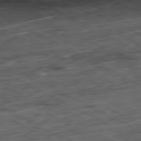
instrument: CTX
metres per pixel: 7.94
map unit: Ap
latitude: -81.0487
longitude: -73.4616
